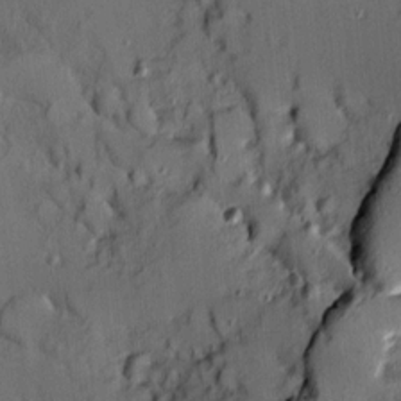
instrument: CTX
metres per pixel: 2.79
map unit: Ave
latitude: 10.0822
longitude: -102.0822
